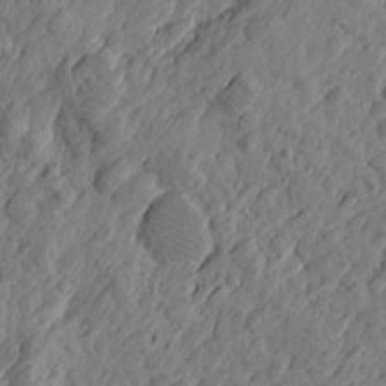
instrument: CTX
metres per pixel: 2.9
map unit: Htu
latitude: -2.6518
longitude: -178.4979
